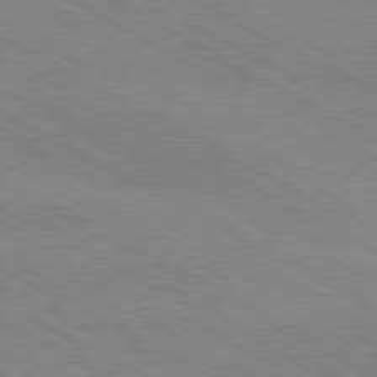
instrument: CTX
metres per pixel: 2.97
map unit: Hpe
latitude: -81.1053
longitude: 20.2739
